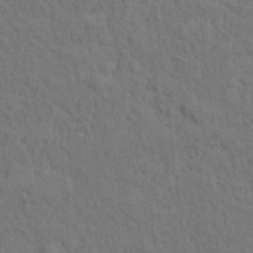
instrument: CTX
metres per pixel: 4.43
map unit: Hto
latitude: 14.7625
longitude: -30.4223
